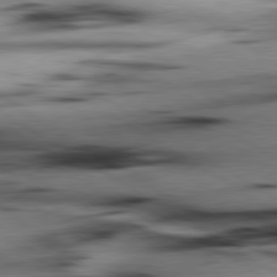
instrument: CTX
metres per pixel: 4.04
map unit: lApd
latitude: 80.1767
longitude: 163.4832
